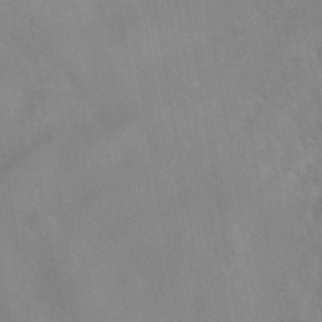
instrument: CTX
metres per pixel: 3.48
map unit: eAb
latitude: 41.9150
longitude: 106.3496
